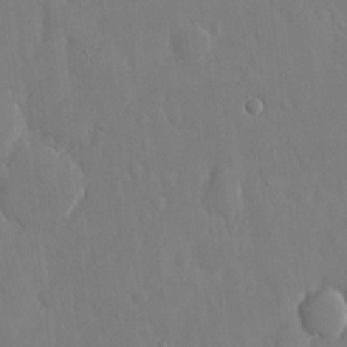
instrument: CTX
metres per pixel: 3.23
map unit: eHh
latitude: 14.9703
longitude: -70.7435
